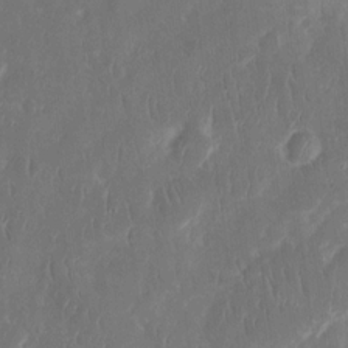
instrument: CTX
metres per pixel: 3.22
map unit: eHh
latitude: 14.1956
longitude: -72.7436
